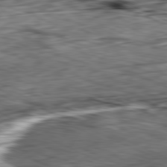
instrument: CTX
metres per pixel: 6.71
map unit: Ap
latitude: -81.6533
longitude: -82.4412
